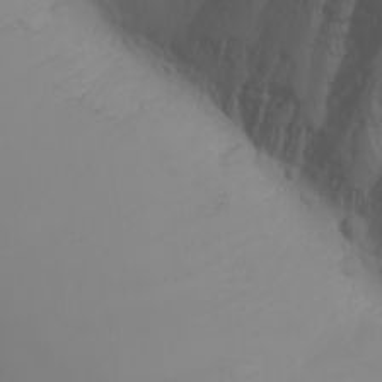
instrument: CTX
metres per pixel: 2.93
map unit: Nhu
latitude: -4.8030
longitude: -86.8380
